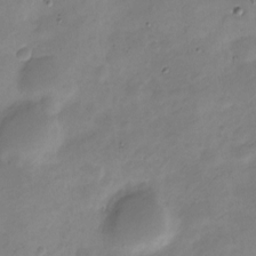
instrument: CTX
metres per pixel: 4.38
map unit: Nve
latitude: -23.5966
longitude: 105.5966
